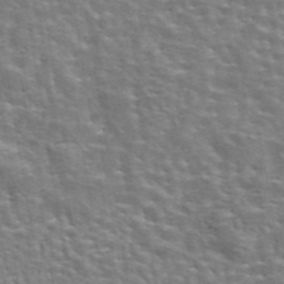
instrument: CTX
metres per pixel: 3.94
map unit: eAb
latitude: 44.4979
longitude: 112.0094
